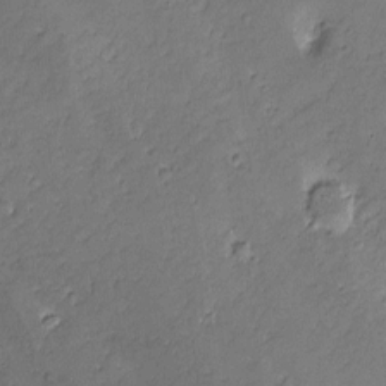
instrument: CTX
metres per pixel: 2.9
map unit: Nhu
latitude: -6.6140
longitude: -152.7058
